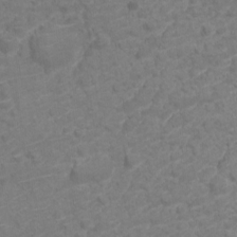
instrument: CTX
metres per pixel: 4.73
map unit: Nve
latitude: -18.9542
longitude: 106.5196
